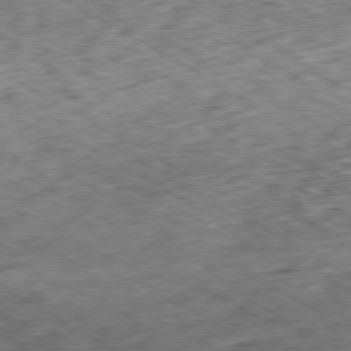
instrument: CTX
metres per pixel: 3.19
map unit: Hpe
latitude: -80.3684
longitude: 23.2187
